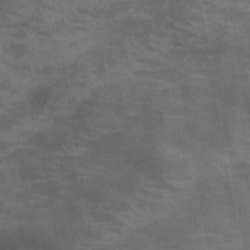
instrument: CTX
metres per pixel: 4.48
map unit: HNb
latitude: -45.9745
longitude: -47.0081
